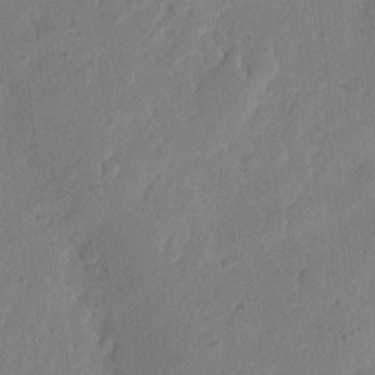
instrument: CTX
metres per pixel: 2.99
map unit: eHh
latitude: 6.7813
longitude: -71.8205
